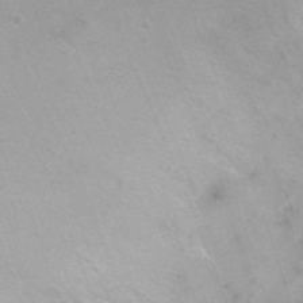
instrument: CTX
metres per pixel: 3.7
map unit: Ht
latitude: -0.0094
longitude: -33.2537
